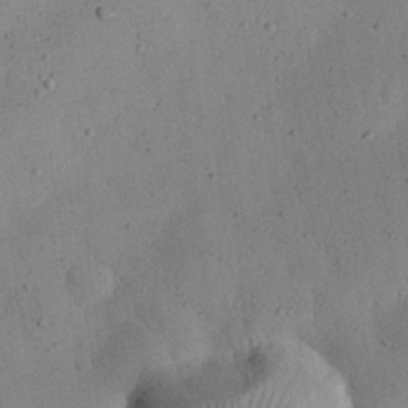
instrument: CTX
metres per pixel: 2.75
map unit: eHh
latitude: 24.9891
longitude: -70.5735
